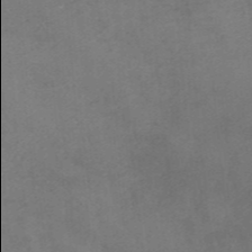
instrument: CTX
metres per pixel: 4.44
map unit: HNb
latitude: -45.8800
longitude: -45.9906
